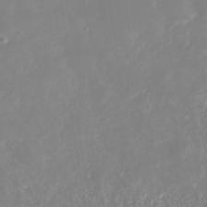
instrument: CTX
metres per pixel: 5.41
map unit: Nhe
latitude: -35.4265
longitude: -87.1403
